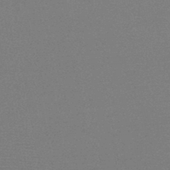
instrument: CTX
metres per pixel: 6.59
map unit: HNb
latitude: -45.6533
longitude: -40.2711
